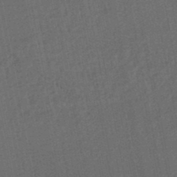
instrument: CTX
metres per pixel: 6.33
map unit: HNhu
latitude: -47.5399
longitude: 99.1620
